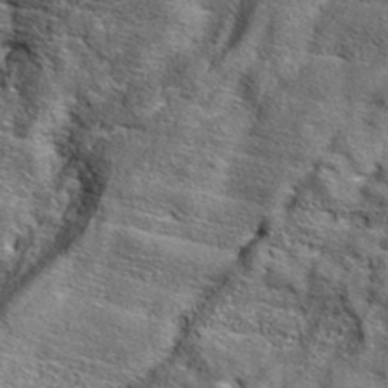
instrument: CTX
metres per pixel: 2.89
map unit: eAb
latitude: 36.3467
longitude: 107.8800
